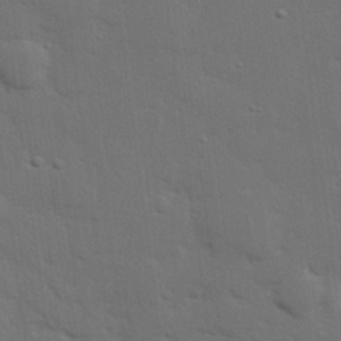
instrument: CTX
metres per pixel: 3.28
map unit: eHh
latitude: 27.1214
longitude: -81.8583
